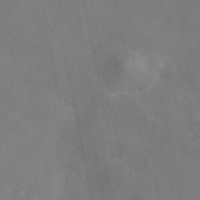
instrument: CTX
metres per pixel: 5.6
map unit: eAb
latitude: 46.8569
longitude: 117.1998
